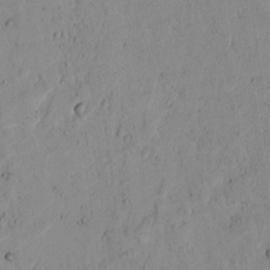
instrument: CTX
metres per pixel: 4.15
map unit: lAvf
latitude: 7.3293
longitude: 169.4643
